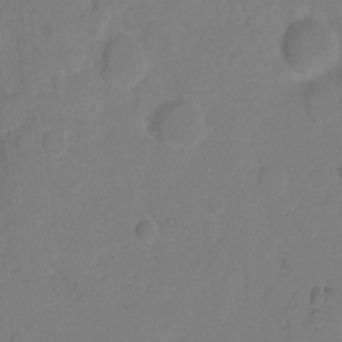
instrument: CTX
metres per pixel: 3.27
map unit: eHh
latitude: 7.4615
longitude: -65.6127
